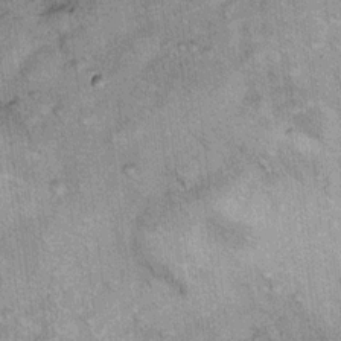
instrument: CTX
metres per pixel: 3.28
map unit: Ht
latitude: 11.2915
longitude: -37.5371
